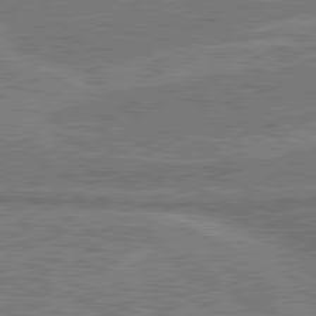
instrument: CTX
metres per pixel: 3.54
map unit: lApd
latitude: 80.8191
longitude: 140.4251
